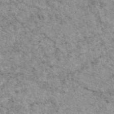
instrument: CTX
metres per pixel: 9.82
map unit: eAb
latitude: 48.1011
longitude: 116.2361
